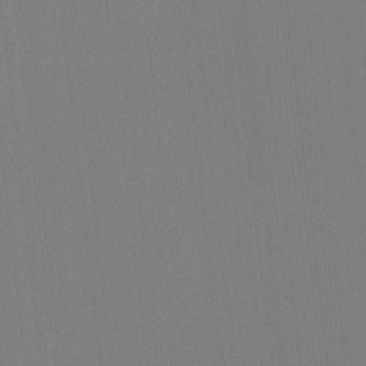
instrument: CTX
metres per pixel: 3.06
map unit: lHvf
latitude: -11.7289
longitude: -103.3481
